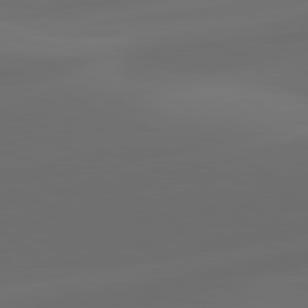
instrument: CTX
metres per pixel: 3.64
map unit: lApd
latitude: 81.0836
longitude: -83.7449
